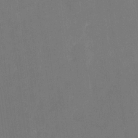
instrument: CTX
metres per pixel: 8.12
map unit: eHh
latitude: 5.5938
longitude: -69.5182
